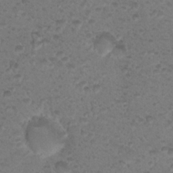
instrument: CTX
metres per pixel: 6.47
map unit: Nhu
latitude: 18.1955
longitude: -30.9514
